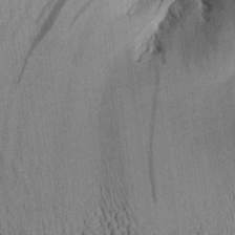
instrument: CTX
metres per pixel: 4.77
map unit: Aa
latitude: 26.1956
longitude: -134.6301
